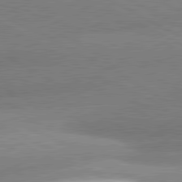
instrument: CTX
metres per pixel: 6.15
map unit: lApd
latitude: 80.9703
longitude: -163.3104
